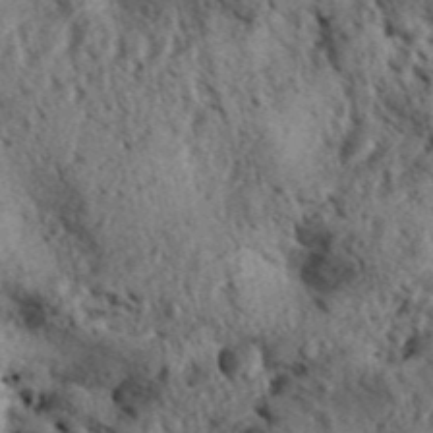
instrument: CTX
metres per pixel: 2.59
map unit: Aa
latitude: 31.0648
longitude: -137.2915
